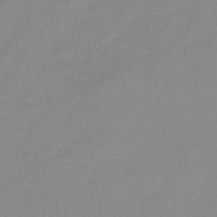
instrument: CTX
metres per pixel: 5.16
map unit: eHb
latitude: -32.6330
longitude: 67.1053
